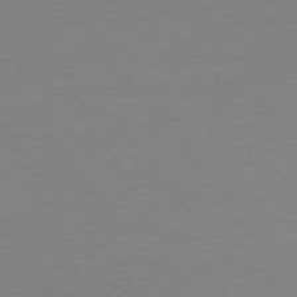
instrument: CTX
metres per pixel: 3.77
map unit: Ap
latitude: -74.9542
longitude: -71.6316
